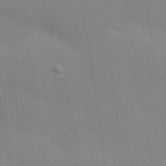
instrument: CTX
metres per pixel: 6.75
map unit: Hve
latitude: 24.6301
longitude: -92.7813
